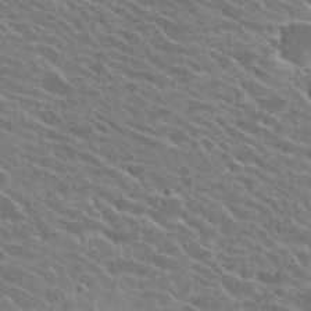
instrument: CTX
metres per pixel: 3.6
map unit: Hto
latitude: 25.4993
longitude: -41.4426
